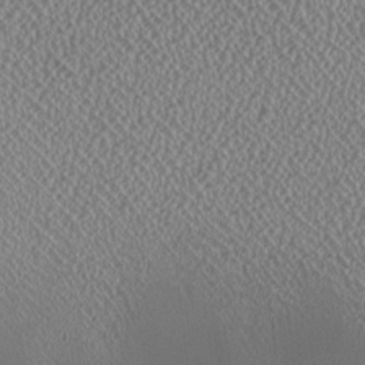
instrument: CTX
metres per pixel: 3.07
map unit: HNhu
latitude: -1.2187
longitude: -0.1200
